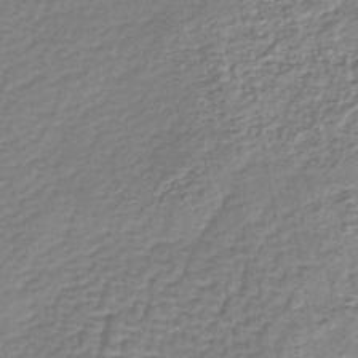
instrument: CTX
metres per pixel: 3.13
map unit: lHb
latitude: -43.2187
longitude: 78.9730
